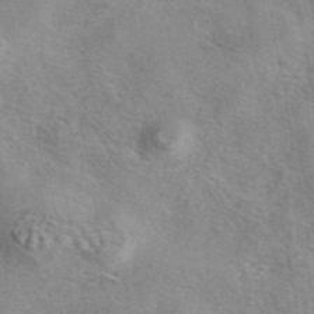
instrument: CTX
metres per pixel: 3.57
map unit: eAb
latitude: 42.5735
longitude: 107.3888
